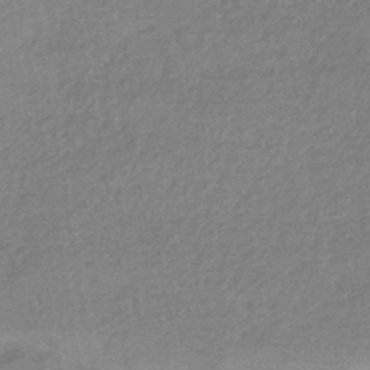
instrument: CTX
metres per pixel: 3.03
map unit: HNhu
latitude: -42.3117
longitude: 90.2173
